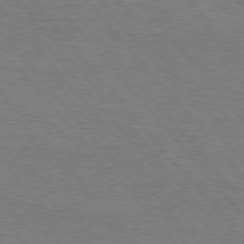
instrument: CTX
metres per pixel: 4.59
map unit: Hpe
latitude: 75.8583
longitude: -151.9528
